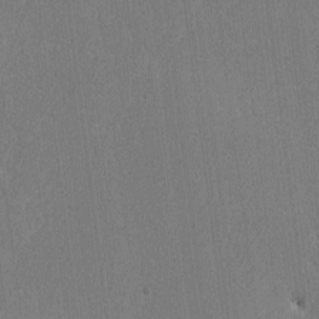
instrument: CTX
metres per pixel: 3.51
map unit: lAvf
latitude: -8.2928
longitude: -113.6883
